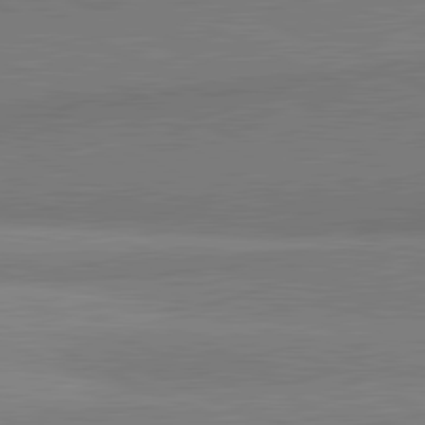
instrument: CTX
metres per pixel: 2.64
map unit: lApd
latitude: 81.9528
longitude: 162.0472
